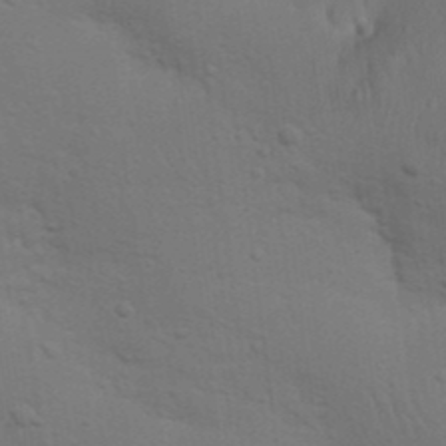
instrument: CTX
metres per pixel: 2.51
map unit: Nhu
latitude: 22.4412
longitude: -72.9514
